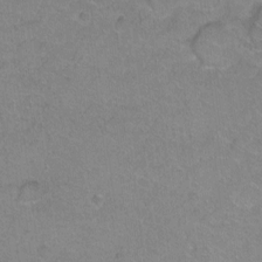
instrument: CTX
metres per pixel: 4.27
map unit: Ht
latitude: 1.8961
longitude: -32.7246
